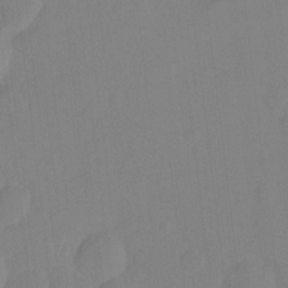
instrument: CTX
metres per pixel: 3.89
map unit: Hto
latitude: -8.2928
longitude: -43.5182
